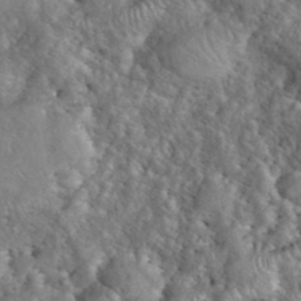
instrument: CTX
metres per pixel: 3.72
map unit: eHh
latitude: 40.2144
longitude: -57.3103
